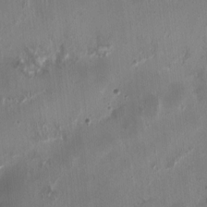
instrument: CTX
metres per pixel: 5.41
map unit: HNhu
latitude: 1.0080
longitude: -3.5560
